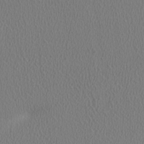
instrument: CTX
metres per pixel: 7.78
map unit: HNhu
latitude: -1.1998
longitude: -1.0269
